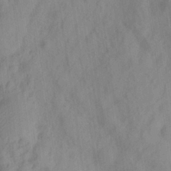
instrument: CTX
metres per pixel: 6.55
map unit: Ave
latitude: 21.9528
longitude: -137.6883
